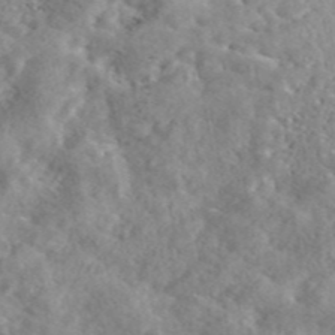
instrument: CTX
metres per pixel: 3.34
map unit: eAb
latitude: 45.5938
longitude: 128.4251
